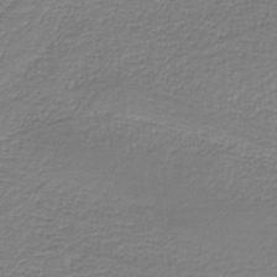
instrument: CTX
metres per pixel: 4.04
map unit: HNb
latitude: -37.0108
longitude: 57.3698
